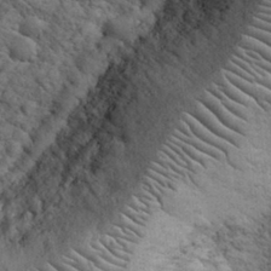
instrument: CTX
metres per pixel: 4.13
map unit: eHh
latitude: 32.3467
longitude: -67.6505
